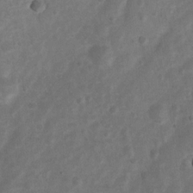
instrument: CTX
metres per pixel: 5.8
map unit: Nhu
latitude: 6.7057
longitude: -22.9703
